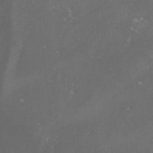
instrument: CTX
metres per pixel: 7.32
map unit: lHvf
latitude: -14.0094
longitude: -99.3103
